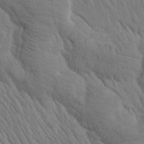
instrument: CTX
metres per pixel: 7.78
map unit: Htu
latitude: -1.5211
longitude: 172.3306
